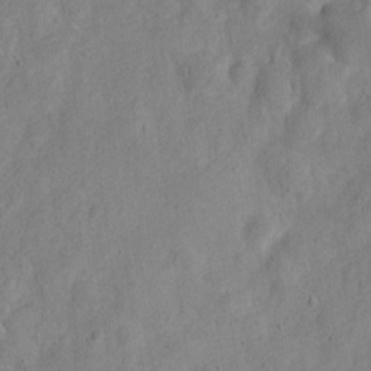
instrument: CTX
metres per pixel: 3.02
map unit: Nve
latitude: -24.1606
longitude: 107.1620
